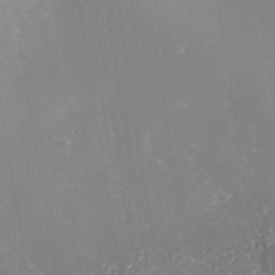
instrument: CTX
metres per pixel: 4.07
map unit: Nhe
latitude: -38.2362
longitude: -117.8961
